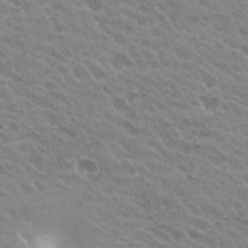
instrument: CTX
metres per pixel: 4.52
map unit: Hto
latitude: 27.4049
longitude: -35.3859
